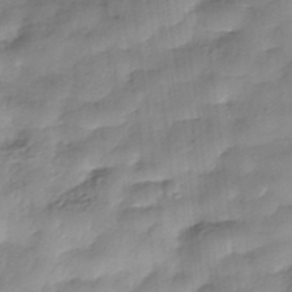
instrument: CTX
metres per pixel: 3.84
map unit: Nhe
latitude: -37.8800
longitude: -148.4601
